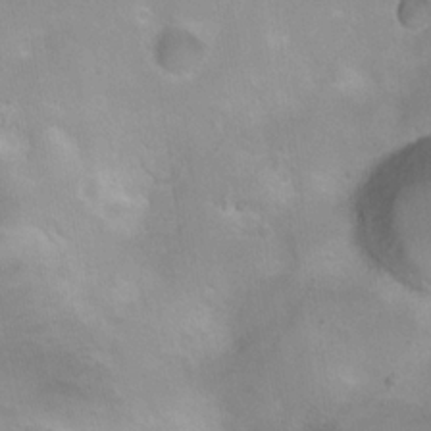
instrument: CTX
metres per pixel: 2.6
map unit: Ht
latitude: 4.4223
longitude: -19.8205
